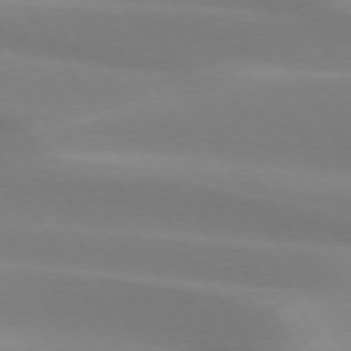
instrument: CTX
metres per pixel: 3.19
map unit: lApd
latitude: 73.7639
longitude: -49.4426
